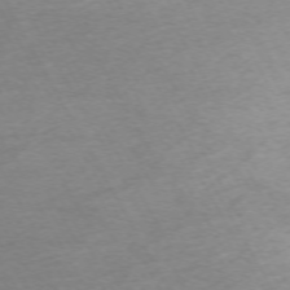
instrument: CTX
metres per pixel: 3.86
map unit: Ap
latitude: -72.6896
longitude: -69.6505
